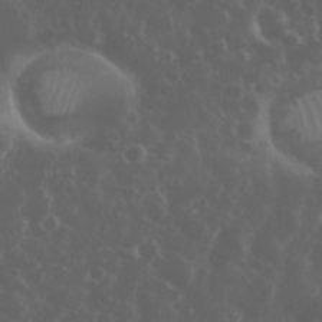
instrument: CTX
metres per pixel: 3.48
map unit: eHh
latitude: 34.6679
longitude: -59.6316
